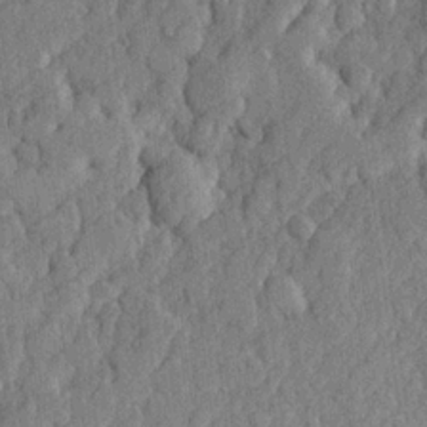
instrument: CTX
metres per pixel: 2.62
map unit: lHvf
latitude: 22.9514
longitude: 142.9730
